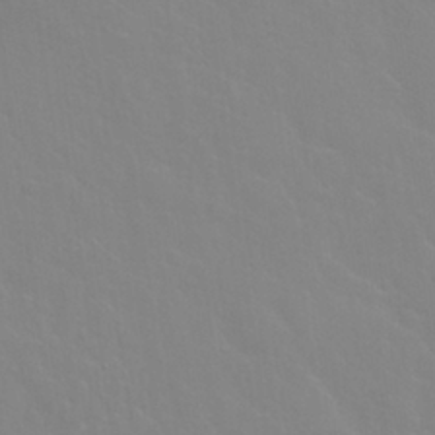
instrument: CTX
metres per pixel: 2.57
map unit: Nhu
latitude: 28.3089
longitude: -52.1011
